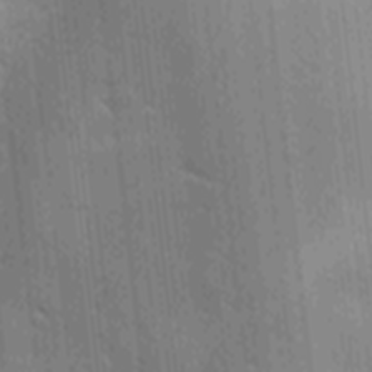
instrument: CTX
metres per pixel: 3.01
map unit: Ave
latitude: -9.7666
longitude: -123.1403
